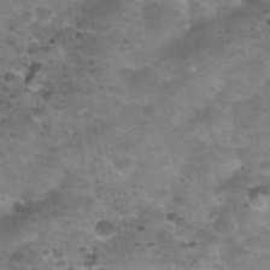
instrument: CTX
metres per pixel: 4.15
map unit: Nhu
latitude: 31.2726
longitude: -52.6302
